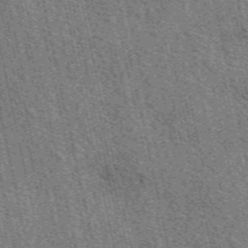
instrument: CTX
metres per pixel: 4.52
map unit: eAb
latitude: 51.3103
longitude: 114.1417
